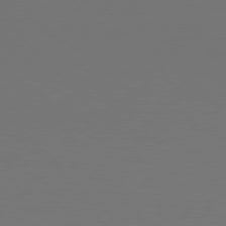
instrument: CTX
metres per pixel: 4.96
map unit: Hpe
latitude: 76.4979
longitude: -138.2900
